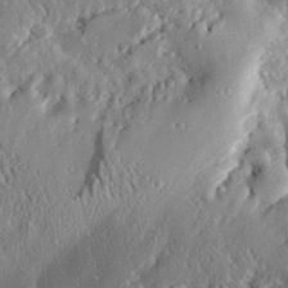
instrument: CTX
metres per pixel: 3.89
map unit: lHvf
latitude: 33.0081
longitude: -85.2348
